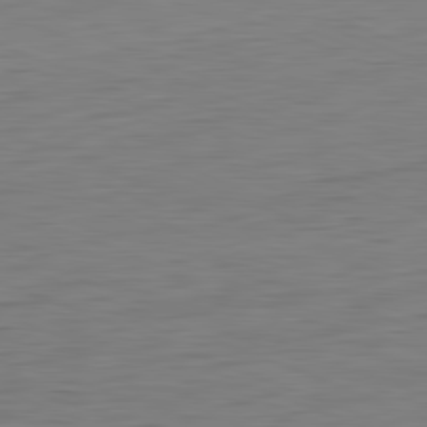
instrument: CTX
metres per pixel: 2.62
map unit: Hpe
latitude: -81.8045
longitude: 9.2565
